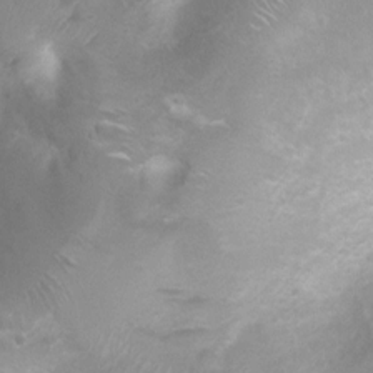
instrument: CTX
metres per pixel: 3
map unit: Ht
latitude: 2.5923
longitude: -24.8757
